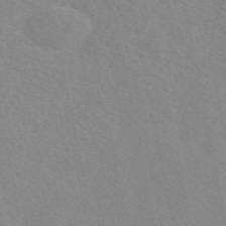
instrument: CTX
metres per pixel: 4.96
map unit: eAb
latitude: 50.1388
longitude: 118.2551
